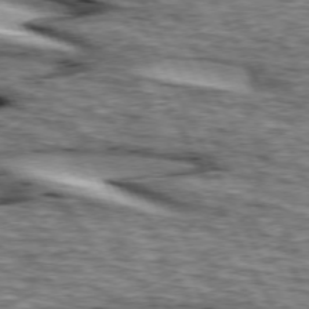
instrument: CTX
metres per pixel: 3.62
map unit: lApd
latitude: 73.9339
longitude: -54.9891
